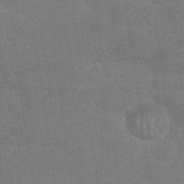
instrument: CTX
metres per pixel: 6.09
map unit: Nhu
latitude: 26.6491
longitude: -64.0255
